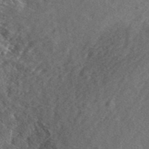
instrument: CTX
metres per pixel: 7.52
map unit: ANa
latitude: 41.4237
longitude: -86.3656
